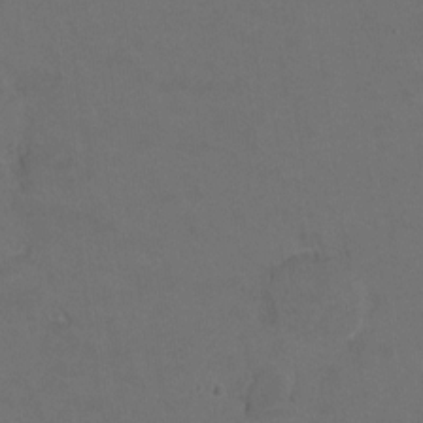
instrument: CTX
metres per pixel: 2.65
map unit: Hto
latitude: 4.6490
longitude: -32.7057
